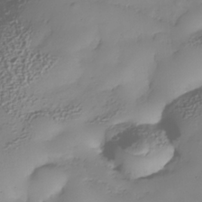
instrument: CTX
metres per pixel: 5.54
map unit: Nhe
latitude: -34.6707
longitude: -142.8758
